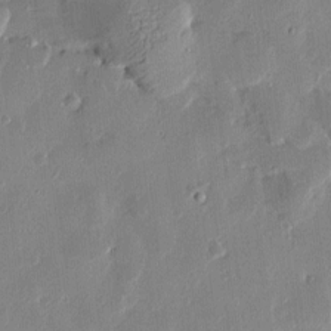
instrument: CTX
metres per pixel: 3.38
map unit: Htu
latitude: 1.5371
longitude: -177.7638
